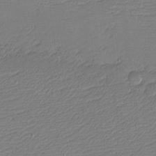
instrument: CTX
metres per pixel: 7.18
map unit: eHh
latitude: -4.2928
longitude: -81.8205
